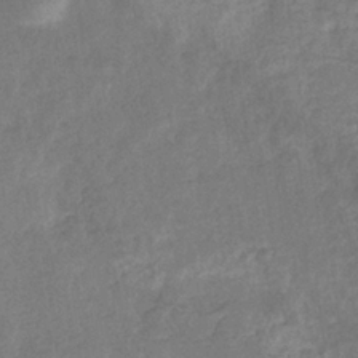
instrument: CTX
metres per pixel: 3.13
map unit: eHb
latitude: -33.7478
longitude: 76.2550
